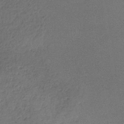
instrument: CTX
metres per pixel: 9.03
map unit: lHb
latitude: -35.8611
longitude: 68.2172
